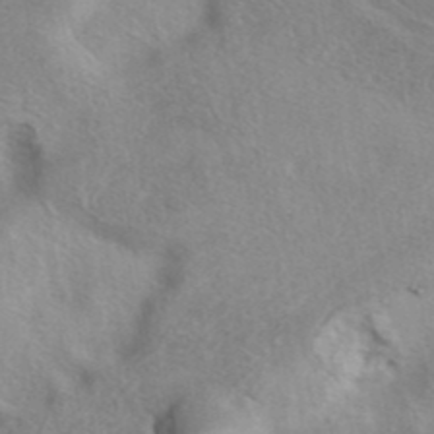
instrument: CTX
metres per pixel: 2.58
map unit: eAb
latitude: 40.8946
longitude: 104.7085
